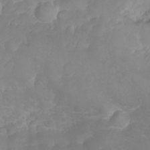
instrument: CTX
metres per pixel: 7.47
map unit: eHh
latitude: 31.4805
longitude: -65.3104
